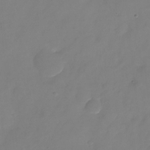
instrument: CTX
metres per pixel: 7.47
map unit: Nhu
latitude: -25.0486
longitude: -69.5182
